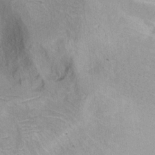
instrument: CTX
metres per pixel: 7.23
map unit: Ht
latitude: 9.0270
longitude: -36.4979
